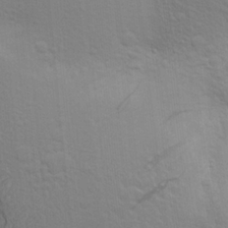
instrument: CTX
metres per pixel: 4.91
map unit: Aa
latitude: 25.5560
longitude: -147.0459
